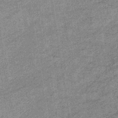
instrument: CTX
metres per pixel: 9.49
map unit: eHb
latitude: -38.5763
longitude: 79.3887
